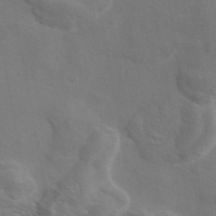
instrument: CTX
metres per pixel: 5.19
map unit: eAb
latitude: 45.1403
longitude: 125.6722
